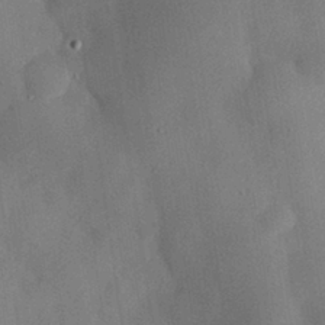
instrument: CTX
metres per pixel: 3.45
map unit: eHh
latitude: 30.0255
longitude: -81.5749
